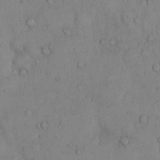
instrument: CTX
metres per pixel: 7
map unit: Hto
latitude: 10.1011
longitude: -57.8394
